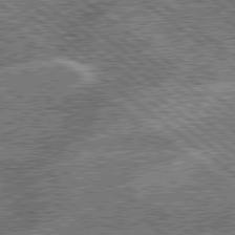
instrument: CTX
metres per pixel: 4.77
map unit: lApd
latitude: 79.3293
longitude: -143.9150
